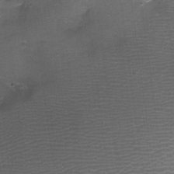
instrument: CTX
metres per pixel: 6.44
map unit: Aa
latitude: -8.4062
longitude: -71.6694
